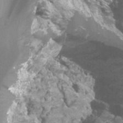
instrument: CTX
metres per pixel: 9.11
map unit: Htu
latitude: -1.3699
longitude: -76.4034
